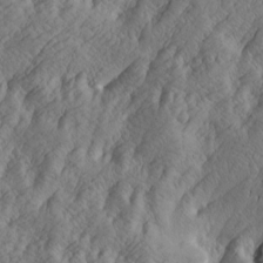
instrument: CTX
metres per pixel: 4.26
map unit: Htu
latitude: -4.3495
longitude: -176.7057
